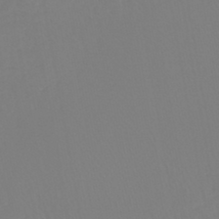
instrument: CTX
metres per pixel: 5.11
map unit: lHb
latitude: -44.8975
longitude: 55.7289
